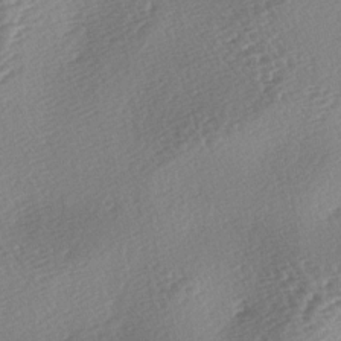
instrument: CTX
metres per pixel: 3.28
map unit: lAa
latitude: -3.6154
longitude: -126.2523
